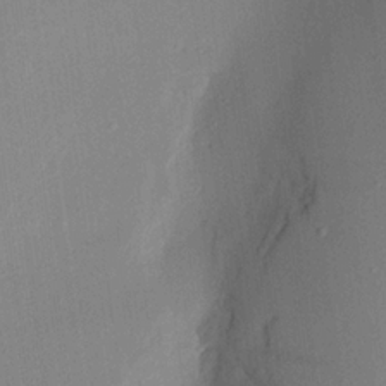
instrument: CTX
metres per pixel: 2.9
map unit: Aa
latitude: 19.9528
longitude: -140.9513
